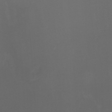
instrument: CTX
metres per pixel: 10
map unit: Nhu
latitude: -8.0661
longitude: -74.8947
